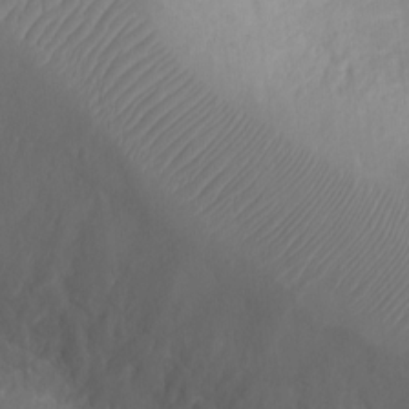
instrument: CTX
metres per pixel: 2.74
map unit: Ht
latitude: -3.5966
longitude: -16.1578
